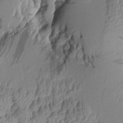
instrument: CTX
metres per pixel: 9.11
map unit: Aa
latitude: 7.4804
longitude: -128.8380
